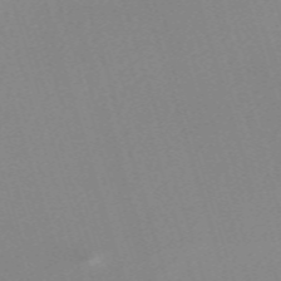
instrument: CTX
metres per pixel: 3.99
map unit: eHh
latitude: -62.3117
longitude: 50.2739
